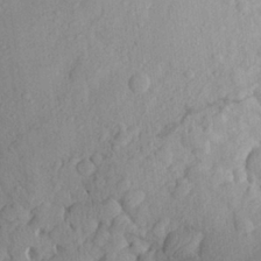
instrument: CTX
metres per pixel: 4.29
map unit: Aa
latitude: 24.3656
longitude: -148.3467
